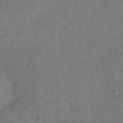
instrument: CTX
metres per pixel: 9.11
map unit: Hto
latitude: 13.2537
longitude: -56.9891
